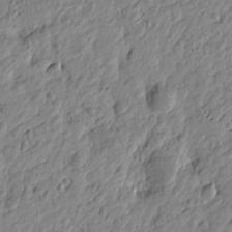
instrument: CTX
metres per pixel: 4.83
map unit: Htu
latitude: -4.1039
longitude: 179.2565
